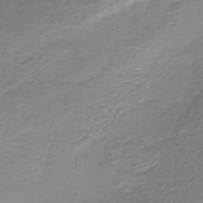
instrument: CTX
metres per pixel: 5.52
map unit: lHb
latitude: -41.5588
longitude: 59.3131
